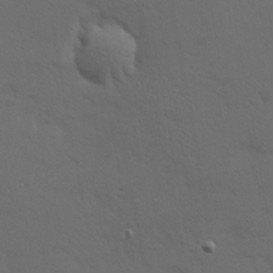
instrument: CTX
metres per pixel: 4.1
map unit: Hve
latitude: 24.7246
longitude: -97.8205
